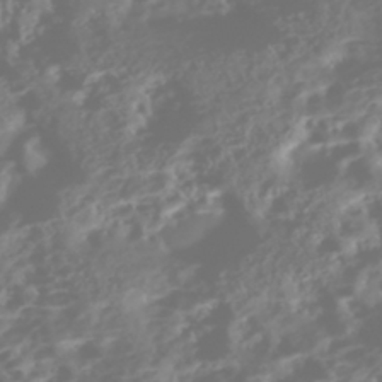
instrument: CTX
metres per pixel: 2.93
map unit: Nhe
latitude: -46.2739
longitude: 151.7855
